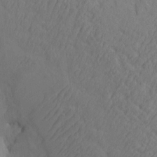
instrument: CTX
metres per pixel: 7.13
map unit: eHh
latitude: -0.9353
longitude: 17.8423
